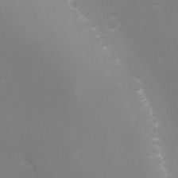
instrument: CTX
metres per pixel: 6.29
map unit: Nhu
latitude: -8.7274
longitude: -72.5735
